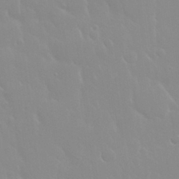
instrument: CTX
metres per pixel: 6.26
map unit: Nhu
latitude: 30.2712
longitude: -56.5545
